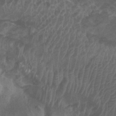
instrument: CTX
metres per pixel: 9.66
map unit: Ht
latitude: 2.8569
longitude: -19.8583
